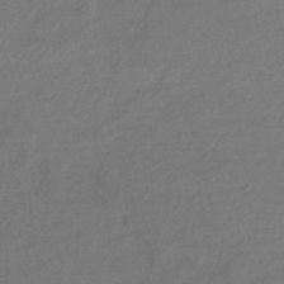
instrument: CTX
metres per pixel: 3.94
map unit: lHb
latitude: -35.8989
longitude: 68.8030
